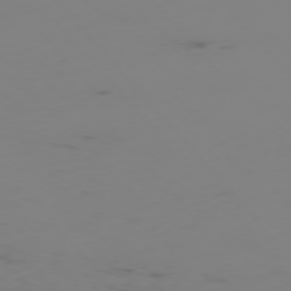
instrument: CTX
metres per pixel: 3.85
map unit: Ap
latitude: -76.0661
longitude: -83.4237
